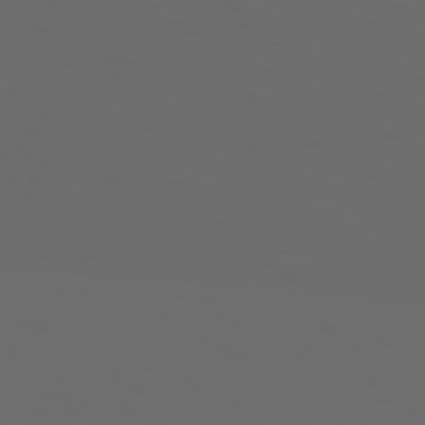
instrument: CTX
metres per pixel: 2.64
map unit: Hpe
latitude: 73.9528
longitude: -126.3090
